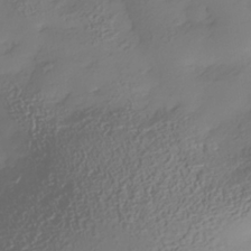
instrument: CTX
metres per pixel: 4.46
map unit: Nhe
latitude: -35.7667
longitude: -144.4223
